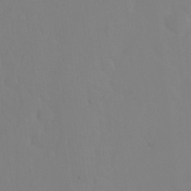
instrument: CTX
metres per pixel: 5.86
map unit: Hto
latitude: -6.7841
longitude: -47.8206
